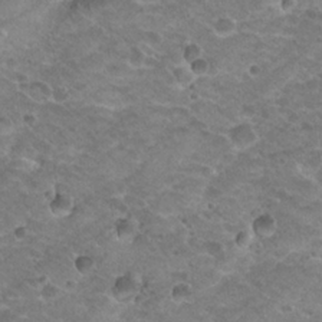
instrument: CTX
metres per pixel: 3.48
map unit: Hto
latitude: 20.0822
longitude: -32.9892
